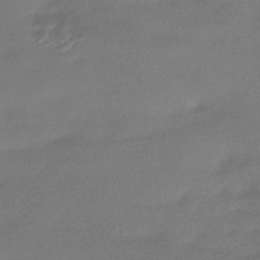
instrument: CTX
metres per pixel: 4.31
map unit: HNhu
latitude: -42.9541
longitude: 89.8800
